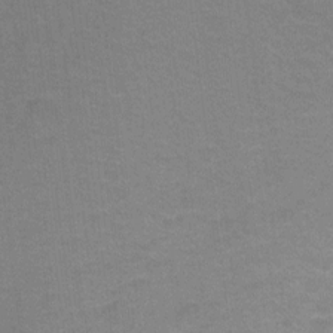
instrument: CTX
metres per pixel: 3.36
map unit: Ht
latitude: -1.0865
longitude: -33.2537
